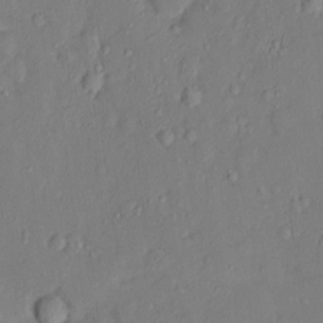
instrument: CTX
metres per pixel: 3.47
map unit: Nhu
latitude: 2.2900
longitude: -14.2901
